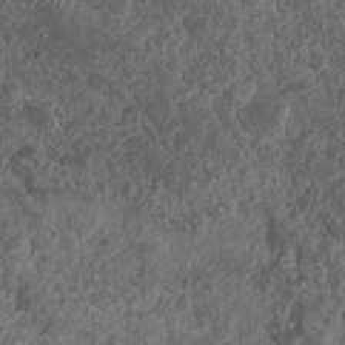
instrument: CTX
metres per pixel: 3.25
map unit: Nhu
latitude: 7.2726
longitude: -21.2726
